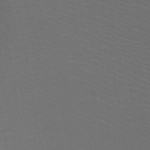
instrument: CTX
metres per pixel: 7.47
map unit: HNb
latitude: -47.7666
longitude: -43.9339
